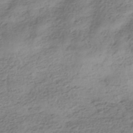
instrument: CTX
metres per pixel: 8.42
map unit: HNhu
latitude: -41.4832
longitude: 100.1794
